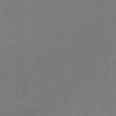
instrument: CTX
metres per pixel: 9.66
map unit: eHb
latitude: -48.4440
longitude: 87.5588
